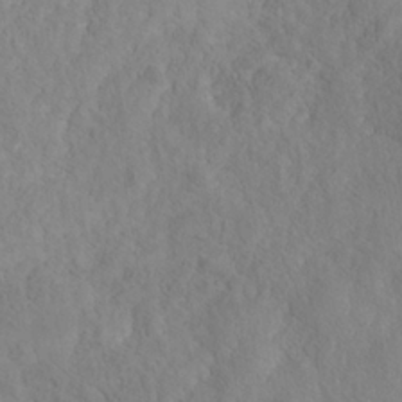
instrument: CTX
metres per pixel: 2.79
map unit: Nhe
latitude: -37.8989
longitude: 139.2376
